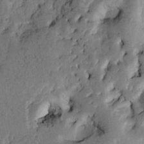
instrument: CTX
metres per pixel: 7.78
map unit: Htu
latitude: -1.0865
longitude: 170.4062
